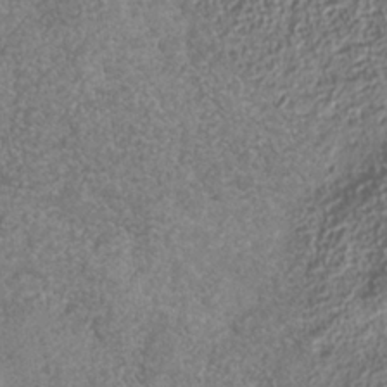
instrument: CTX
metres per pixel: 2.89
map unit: Nhe
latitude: -36.1983
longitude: -130.0444
